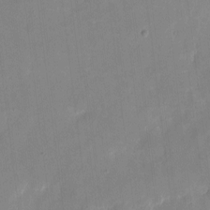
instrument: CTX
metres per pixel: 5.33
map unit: eHh
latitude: 4.8002
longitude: -68.4790
